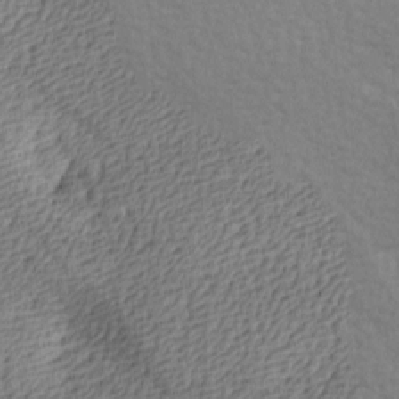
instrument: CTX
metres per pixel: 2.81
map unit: lAa
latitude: -8.3873
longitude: -125.3670
